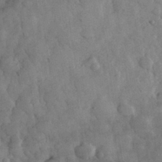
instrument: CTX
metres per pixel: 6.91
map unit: eHh
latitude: 32.5924
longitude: -69.0837
